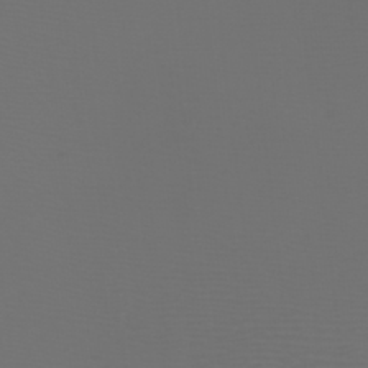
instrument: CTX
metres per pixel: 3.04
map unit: Nhu
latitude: -7.4832
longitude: -91.9717
